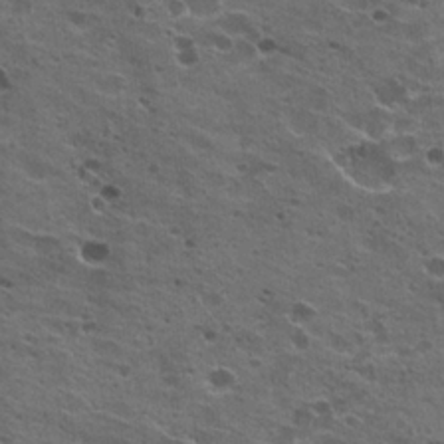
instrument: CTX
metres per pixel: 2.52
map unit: Hto
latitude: 22.4223
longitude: -42.4601
